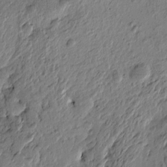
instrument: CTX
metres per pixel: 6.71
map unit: Htu
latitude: -4.8597
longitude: 179.8233
